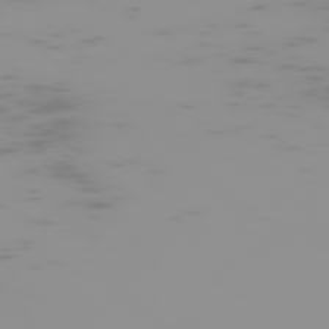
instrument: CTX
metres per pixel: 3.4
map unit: Hpe
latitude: -74.7275
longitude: 6.4818
